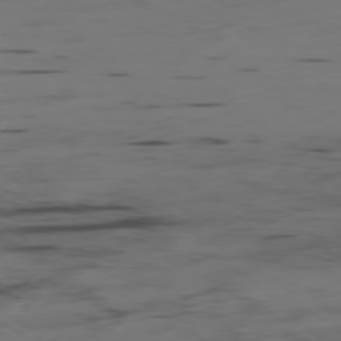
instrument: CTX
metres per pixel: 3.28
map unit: Hpe
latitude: -78.7274
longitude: -20.6680
